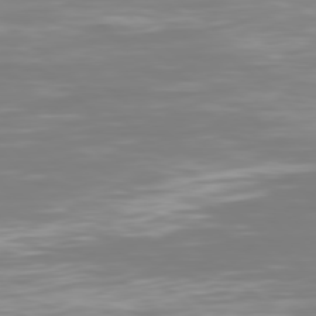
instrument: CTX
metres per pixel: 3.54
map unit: Hpe
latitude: 77.8583
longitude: -125.0458
